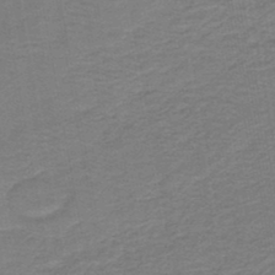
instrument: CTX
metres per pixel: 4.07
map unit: HNb
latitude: -45.8233
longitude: 52.3117
